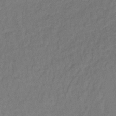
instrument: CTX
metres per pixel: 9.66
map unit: lHb
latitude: -35.4643
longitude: 64.8786
